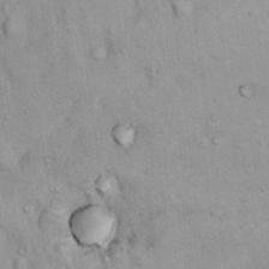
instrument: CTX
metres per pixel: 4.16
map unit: Nhu
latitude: 7.7450
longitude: -23.6127
